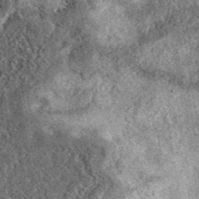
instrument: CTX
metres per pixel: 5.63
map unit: eAb
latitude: 39.8961
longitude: 106.3873
